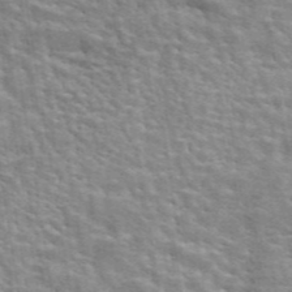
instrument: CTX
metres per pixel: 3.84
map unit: eAb
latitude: 44.3467
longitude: 112.1606
